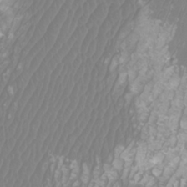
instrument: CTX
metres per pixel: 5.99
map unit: Htu
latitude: -9.8422
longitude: -74.6491
